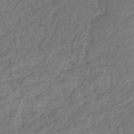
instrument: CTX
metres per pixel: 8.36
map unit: lHb
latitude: -40.3495
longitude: 73.9178
